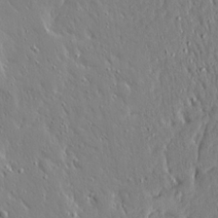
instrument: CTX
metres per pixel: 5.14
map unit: Ave
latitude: 16.7435
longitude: -140.9891
